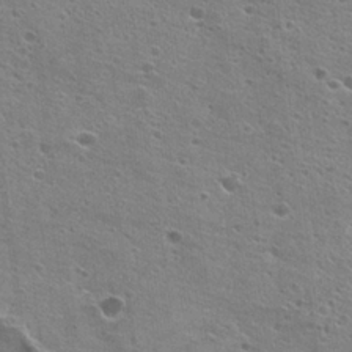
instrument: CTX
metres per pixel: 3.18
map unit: Hto
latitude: 22.9892
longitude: -42.5357
